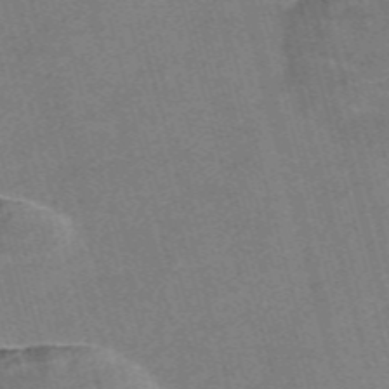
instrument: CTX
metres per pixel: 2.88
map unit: Nve
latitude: -58.6518
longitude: 64.7463
